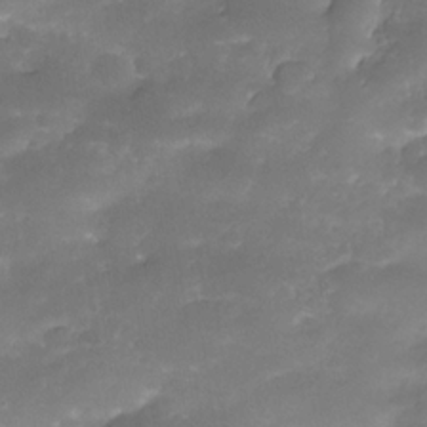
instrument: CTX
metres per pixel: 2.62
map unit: Nhe
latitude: -34.4251
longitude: -146.2901
